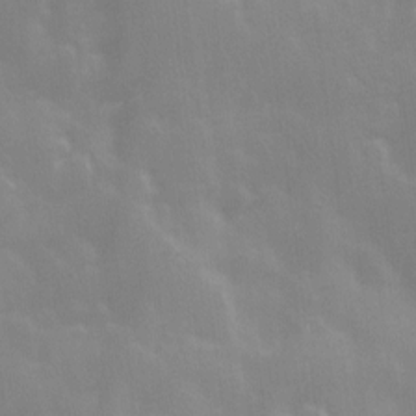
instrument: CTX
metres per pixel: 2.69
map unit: Ave
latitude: 13.1403
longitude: -104.1956
